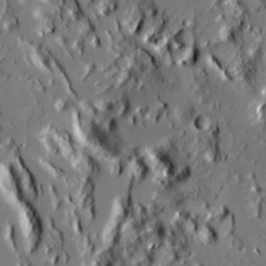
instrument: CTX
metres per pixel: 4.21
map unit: Ave
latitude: 20.4223
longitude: -127.9528
